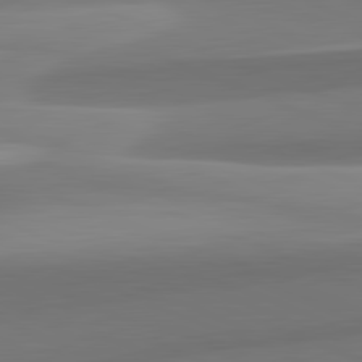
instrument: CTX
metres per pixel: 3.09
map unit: lApd
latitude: 82.1199
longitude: 144.1039
